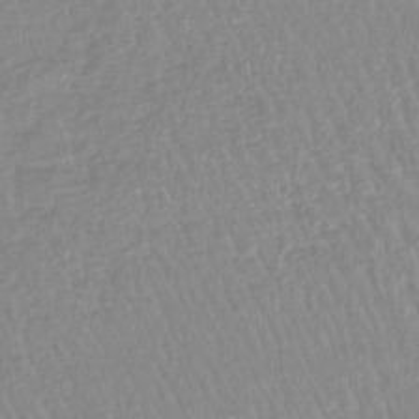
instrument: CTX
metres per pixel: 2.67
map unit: lHb
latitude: -44.1984
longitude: 72.0094
